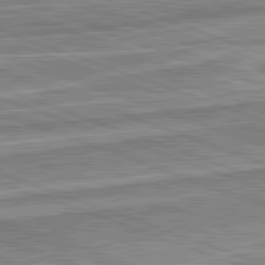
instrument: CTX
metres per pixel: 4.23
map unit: lApd
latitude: 82.3467
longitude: 139.9178
